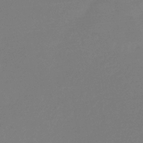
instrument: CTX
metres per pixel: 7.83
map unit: eHb
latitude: -30.9541
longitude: 72.5385
